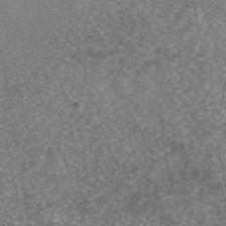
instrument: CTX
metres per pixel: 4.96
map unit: eAb
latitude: 46.4223
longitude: 103.4454
